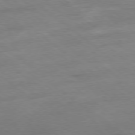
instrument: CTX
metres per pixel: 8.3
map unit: Hpe
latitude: -78.9352
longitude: -19.8583
